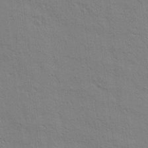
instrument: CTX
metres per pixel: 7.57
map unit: Ave
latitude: 21.4049
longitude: -140.3656
